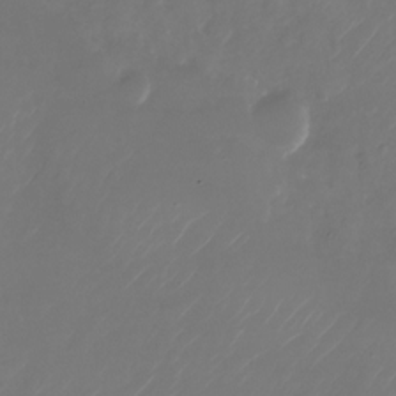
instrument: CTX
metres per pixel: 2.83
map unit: Nhu
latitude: -27.2942
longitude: -72.4412
